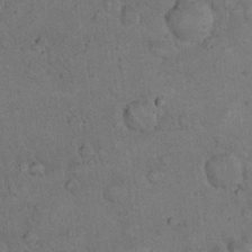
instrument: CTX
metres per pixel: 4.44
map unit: eHh
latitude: 20.2334
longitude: -61.8205
